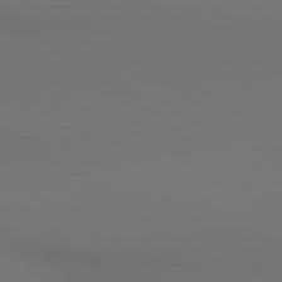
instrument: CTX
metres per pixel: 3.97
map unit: lApd
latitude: 80.6868
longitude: 154.0661
